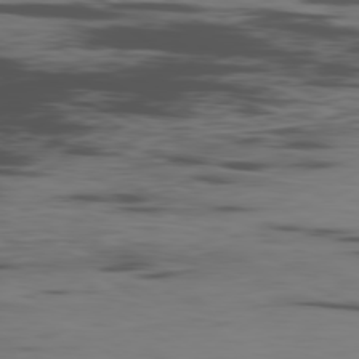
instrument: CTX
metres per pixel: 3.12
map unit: Ap
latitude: -80.1984
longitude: -92.0822
